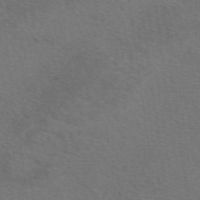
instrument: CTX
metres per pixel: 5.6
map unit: eAb
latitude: 50.2711
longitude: 112.8975
